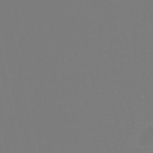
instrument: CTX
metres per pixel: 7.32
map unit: eHb
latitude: -50.2361
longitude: 69.7477
